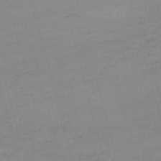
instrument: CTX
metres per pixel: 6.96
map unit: HNb
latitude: -53.9556
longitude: -37.3482
